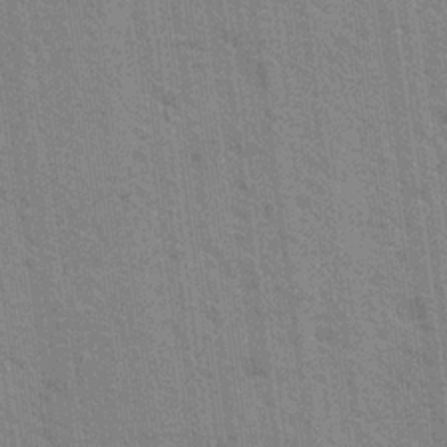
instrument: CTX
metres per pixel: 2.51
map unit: Nhu
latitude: 18.8947
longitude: -30.8947
